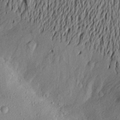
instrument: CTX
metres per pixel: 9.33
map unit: Aa
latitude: 18.5923
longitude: -143.0081
